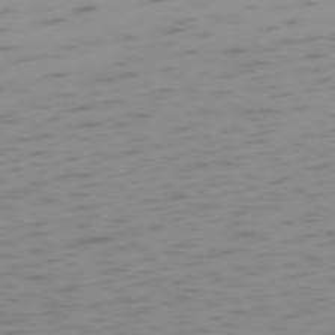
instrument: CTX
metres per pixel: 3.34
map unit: Ap
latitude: -75.3132
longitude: -67.5749
